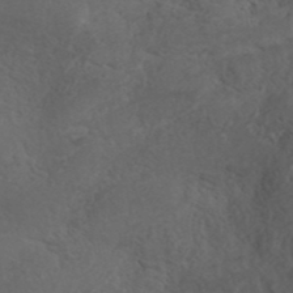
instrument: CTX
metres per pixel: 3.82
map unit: ANa
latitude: 41.0836
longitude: 54.0850
